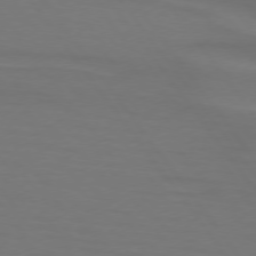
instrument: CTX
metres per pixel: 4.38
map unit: lApd
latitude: 74.7246
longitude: -79.6505
